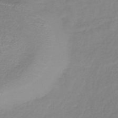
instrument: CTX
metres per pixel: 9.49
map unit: lHb
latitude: -38.5763
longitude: 71.9178
